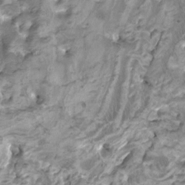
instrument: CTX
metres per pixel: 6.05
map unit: HNhu
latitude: 3.2537
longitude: -2.7813
